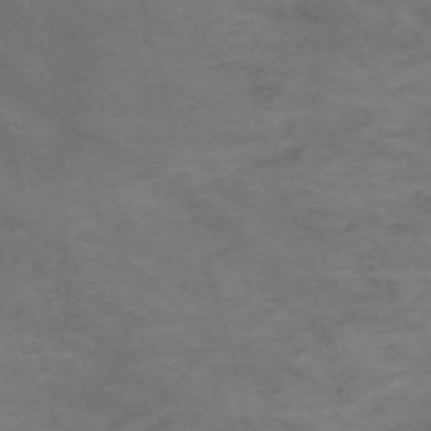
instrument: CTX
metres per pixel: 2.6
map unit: Nve
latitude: -59.2375
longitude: 58.8974
